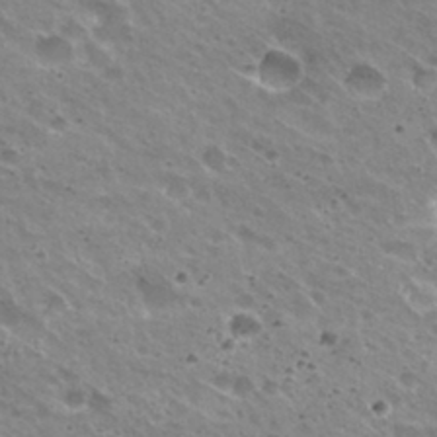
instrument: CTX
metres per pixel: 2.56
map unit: Hto
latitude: 31.4049
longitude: -43.0836
